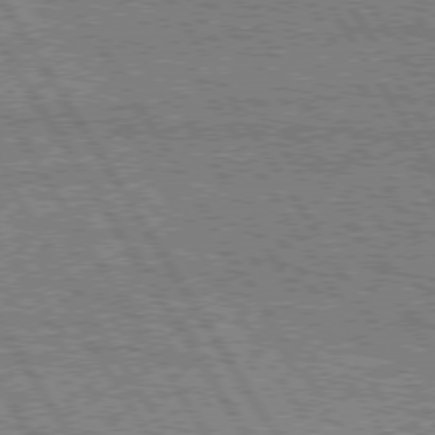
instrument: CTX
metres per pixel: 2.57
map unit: Hpe
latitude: 75.1025
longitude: -154.6490
